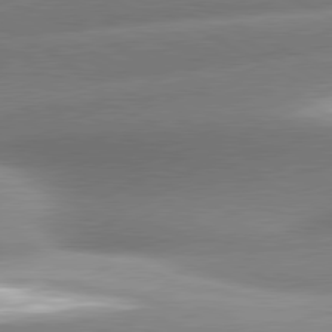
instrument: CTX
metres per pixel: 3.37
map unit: lApd
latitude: 80.6679
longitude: -158.4790
